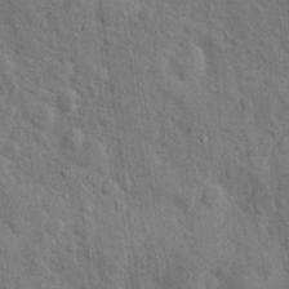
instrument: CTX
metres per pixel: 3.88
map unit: Hto
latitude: 14.6302
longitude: -34.2522
